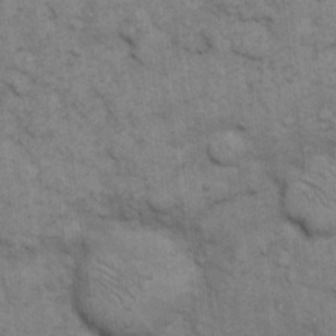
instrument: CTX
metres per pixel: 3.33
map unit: eHh
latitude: 15.1970
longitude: -65.5182
